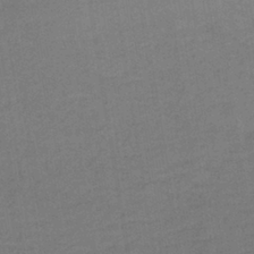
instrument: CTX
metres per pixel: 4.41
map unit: lHb
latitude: -38.6141
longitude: 71.3321
